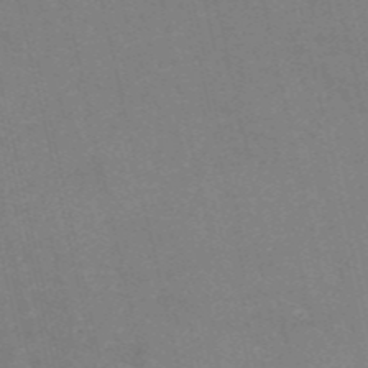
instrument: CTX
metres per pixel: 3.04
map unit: HNb
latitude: -55.0676
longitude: -38.2900
